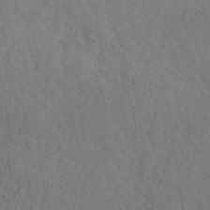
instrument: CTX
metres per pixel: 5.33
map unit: ANa
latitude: 41.5938
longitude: 52.5006
